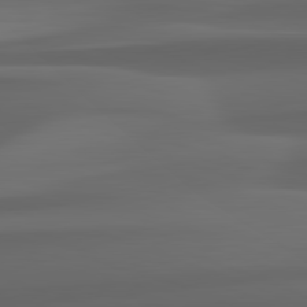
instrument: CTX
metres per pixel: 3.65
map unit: lApd
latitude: 82.2522
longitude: 143.0297
